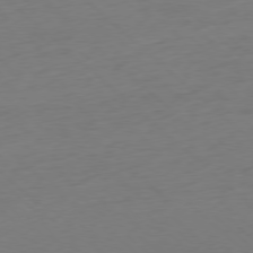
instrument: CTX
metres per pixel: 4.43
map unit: Ap
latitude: -77.9745
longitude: -91.5938
